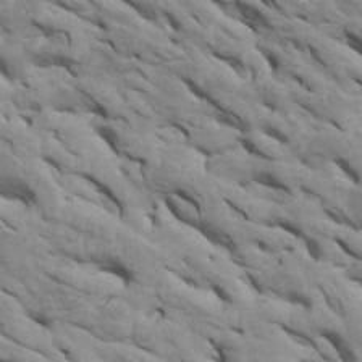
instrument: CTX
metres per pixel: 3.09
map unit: Htu
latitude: 1.1970
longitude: 145.7100
